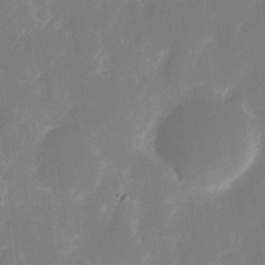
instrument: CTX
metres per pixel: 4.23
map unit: eHh
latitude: 9.3860
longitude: -70.5735
